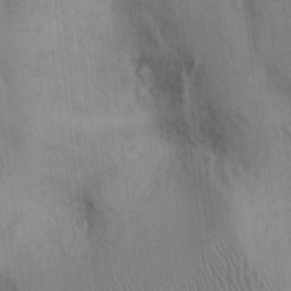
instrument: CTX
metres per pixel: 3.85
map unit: Nhu
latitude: 2.1200
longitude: -14.1578
